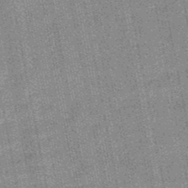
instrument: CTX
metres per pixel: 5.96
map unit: HNb
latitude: -49.4644
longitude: -38.4601
